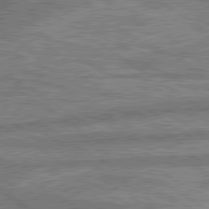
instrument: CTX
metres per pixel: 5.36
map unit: lApd
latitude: 79.9150
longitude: -169.5749
